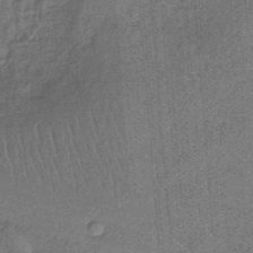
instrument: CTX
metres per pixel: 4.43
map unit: HNb
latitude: -36.4629
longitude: 57.3509
